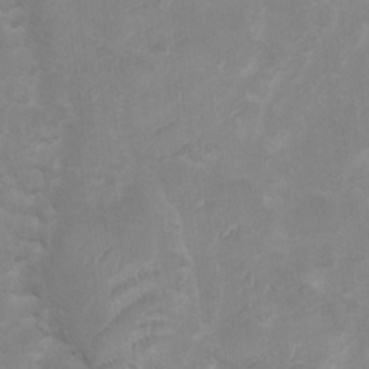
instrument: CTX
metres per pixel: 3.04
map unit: Ht
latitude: 3.1970
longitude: -27.4238
